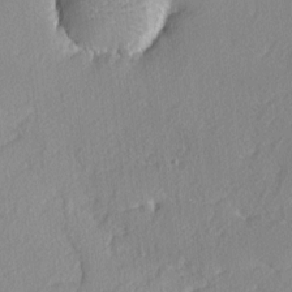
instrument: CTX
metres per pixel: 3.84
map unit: lAvf
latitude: -5.0108
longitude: -109.0269
